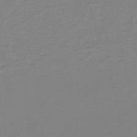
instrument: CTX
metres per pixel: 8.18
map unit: lHb
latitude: -41.4454
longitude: 63.6155
